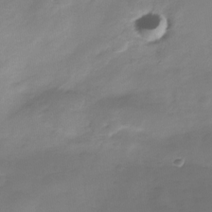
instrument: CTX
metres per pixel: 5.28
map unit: Nhe
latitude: -32.8219
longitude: -92.3278
